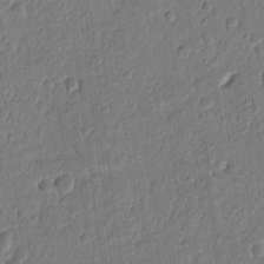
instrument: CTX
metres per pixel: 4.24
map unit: Ht
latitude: 11.7261
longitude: -75.8205
